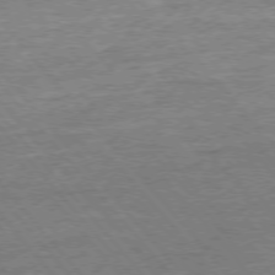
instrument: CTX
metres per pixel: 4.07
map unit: Ap
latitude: -77.1620
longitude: -96.4790
